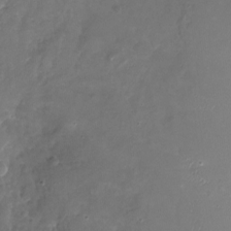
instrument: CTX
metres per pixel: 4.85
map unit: Nhu
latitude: -19.8422
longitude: -57.9906
